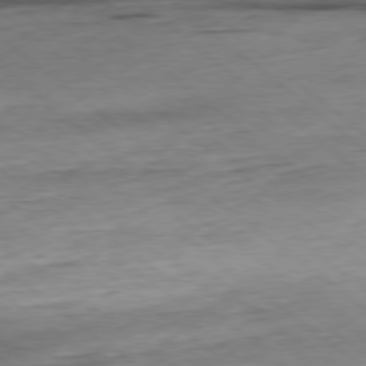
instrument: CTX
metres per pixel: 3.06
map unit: Hpe
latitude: -78.9541
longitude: 10.9353
